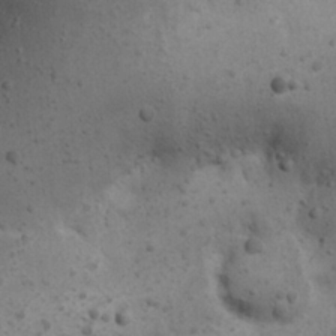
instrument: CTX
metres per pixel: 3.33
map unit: Nhu
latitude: 22.0633
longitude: -71.8772
